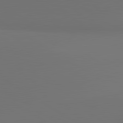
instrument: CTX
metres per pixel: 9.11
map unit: lApd
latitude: 81.3104
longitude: 152.7085
